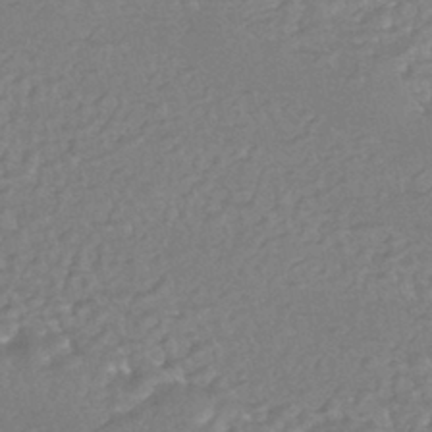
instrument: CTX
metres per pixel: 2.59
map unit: HNhu
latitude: -43.8611
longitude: 98.2361
